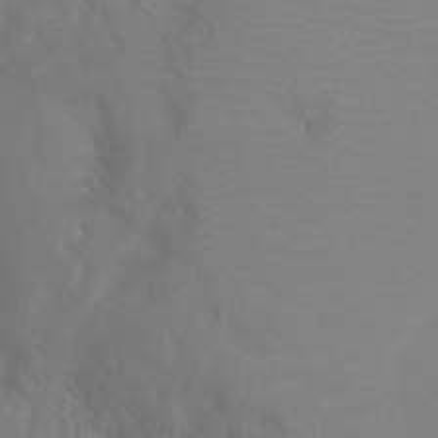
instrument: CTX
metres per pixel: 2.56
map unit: Ht
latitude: -4.3117
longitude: -24.9702
